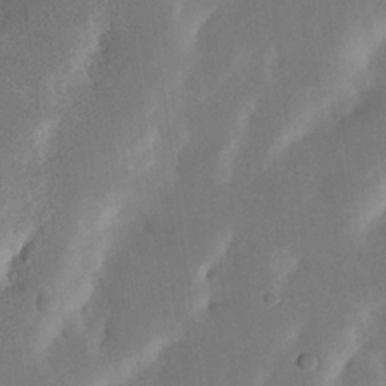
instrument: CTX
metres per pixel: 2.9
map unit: Nhu
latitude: 19.4615
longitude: -74.4412
